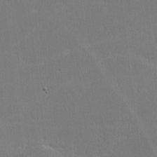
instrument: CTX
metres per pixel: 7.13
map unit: lHvf
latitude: -11.4454
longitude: -101.2159
